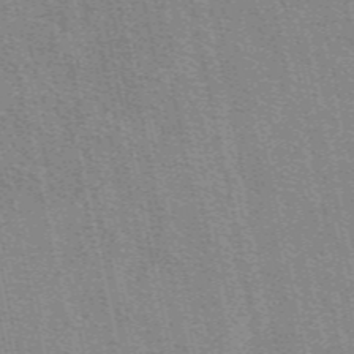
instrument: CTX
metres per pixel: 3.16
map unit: eAb
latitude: 49.1781
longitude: 106.1606
